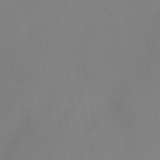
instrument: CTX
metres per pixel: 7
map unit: HNhu
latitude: -27.1053
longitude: 74.0661
